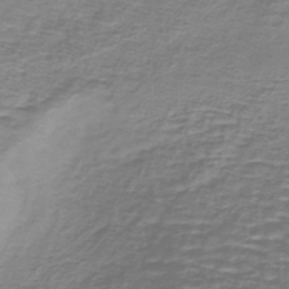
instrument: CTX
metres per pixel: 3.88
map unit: lHb
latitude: -40.2550
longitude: 58.3117
